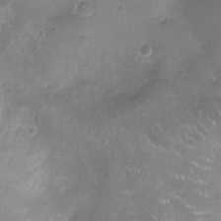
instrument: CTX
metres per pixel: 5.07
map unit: Ht
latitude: -4.6896
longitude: -15.7261
